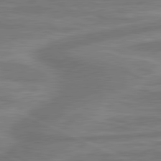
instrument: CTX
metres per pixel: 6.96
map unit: lApd
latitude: 81.1403
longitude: -175.7450
